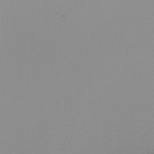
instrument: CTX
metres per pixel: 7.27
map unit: Nhu
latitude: -4.4818
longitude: -83.9906
